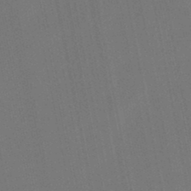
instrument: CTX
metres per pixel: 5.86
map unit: lHb
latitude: -47.6533
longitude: 72.1228
